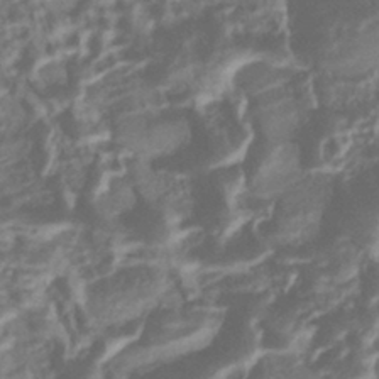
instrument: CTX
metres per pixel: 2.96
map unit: eHb
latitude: -40.7085
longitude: 78.8030
